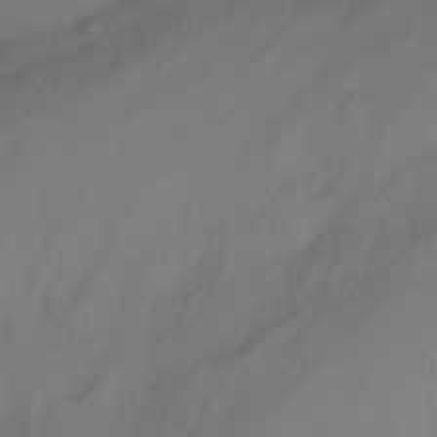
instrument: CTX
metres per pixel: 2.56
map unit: Nhu
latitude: -16.5763
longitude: -50.7057
